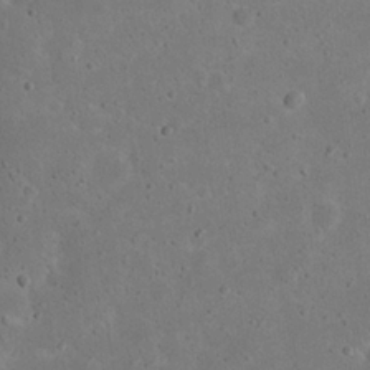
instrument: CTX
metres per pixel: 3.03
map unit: eHh
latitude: 23.5371
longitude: -68.1956
